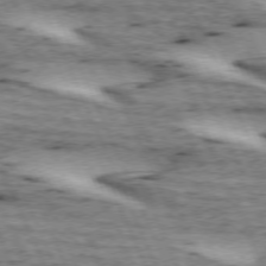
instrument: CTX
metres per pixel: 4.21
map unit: lApd
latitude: 72.8191
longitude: -54.1200
